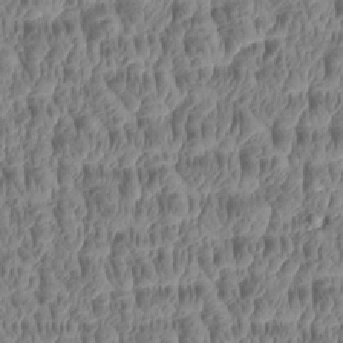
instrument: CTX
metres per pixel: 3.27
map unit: Htu
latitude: -4.9352
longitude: 177.9178
